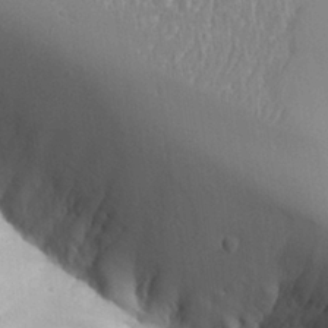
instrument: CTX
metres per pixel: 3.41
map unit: Aa
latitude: 27.1403
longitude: -129.4048
